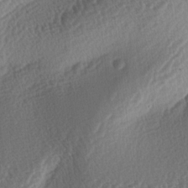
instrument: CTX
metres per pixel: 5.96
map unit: lAa
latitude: -3.8989
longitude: -128.2144
